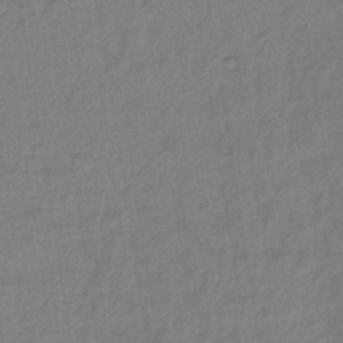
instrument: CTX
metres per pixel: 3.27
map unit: lHb
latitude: -38.0661
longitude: 63.2376
